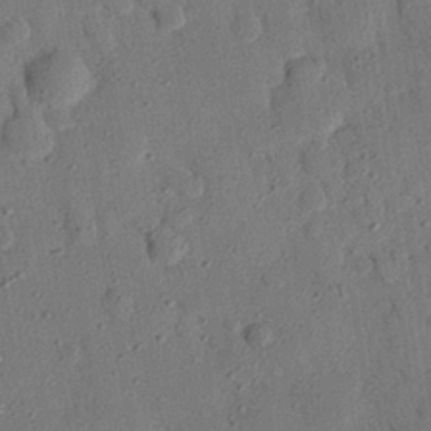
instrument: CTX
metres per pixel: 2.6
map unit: eHh
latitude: 26.2145
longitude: -77.0080
